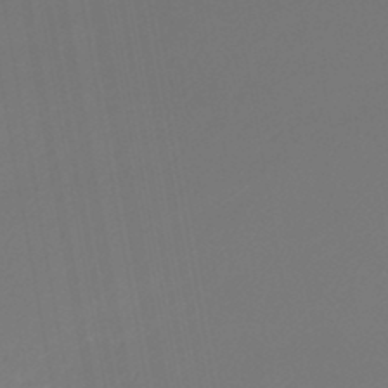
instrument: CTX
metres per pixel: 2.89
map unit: lHb
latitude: -46.7274
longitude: 67.2754
